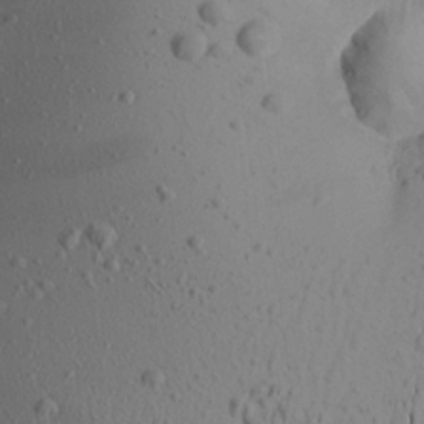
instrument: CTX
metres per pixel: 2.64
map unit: Aa
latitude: 21.3482
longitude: -145.4993
